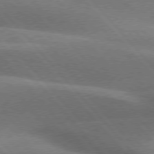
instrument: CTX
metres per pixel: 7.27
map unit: lApd
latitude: 76.3278
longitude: -62.2712
